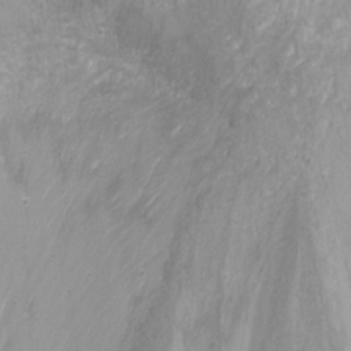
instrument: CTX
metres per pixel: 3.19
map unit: Nhu
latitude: -12.0850
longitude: -35.6316
